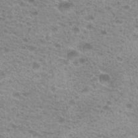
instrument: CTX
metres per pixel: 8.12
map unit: Hto
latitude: 21.4049
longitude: -37.7639
